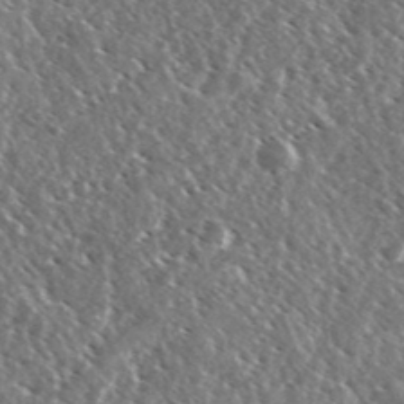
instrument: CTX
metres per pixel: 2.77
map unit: Ave
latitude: 37.0648
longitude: -109.8961
